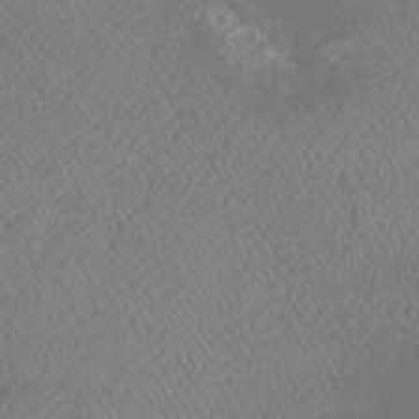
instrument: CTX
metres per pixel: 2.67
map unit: Htu
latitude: -11.0675
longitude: -72.6113
